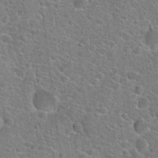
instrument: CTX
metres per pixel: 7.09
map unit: Hto
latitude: 21.8773
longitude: -44.4601
